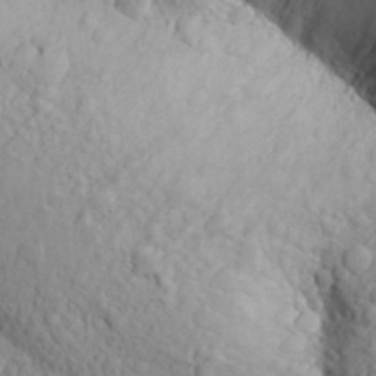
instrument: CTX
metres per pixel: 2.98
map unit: Aa
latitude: 27.2348
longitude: -149.3293
